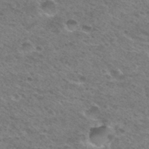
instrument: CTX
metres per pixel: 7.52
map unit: Hto
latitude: 32.6868
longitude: -49.0836
